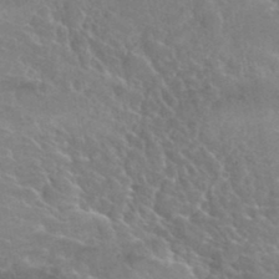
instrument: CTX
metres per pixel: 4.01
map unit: Hto
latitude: 35.7449
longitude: -45.8016
